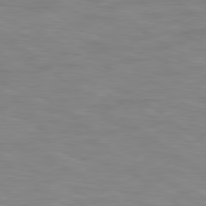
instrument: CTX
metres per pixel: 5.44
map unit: Hpe
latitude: 78.6869
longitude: 175.0864
